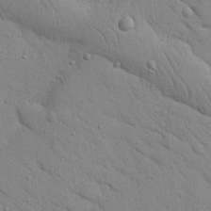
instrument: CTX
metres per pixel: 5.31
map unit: Nhu
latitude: 23.4426
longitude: -74.9325
